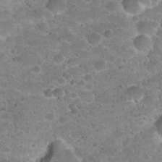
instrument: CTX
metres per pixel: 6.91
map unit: Hto
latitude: 22.0822
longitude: -49.5182
